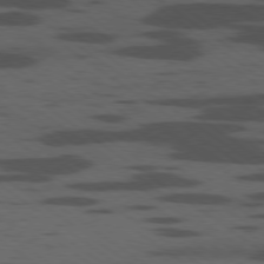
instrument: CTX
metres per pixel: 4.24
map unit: Ap
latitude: -79.6155
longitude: -99.5560
